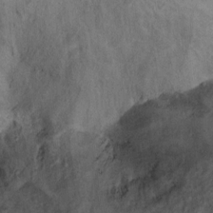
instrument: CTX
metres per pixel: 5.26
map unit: Hto
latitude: 6.3467
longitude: -37.8395
